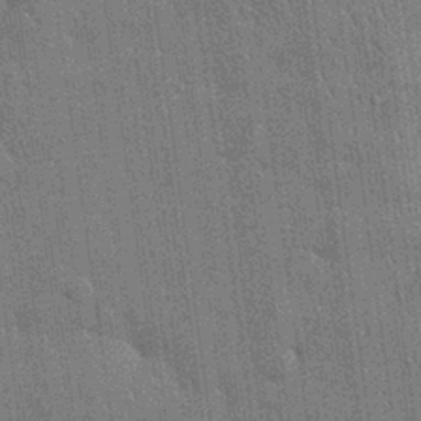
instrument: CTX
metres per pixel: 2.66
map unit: Nhu
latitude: 28.2900
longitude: -68.1767
